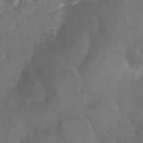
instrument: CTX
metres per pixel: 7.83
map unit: Nhu
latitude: 28.8002
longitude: -56.7057
